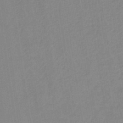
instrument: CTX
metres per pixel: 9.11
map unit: lHb
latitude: -44.6896
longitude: 72.7463
